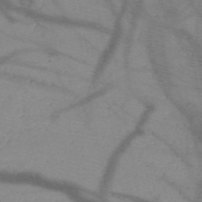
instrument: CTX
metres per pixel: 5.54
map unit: HNb
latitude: -48.6330
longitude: -40.5923
